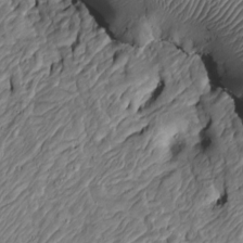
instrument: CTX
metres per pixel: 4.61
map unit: Htu
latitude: -6.4629
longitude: 155.8233
